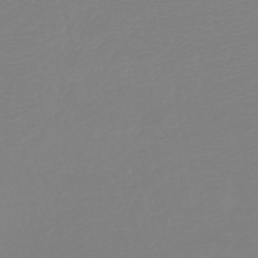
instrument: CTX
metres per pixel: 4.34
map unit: HNb
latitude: -45.6911
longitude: 56.2361
